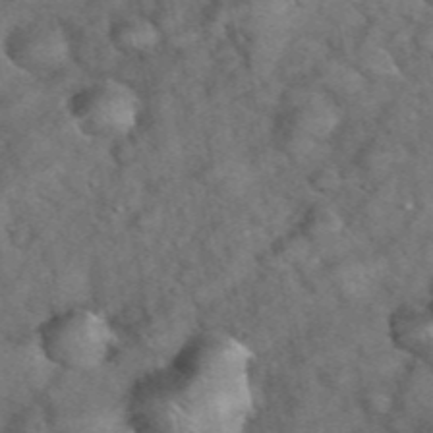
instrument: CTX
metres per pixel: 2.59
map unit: eHh
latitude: 39.2348
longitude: -56.9324
